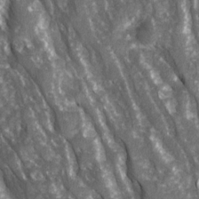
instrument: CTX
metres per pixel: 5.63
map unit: Ave
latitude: 15.4805
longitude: -131.6127
